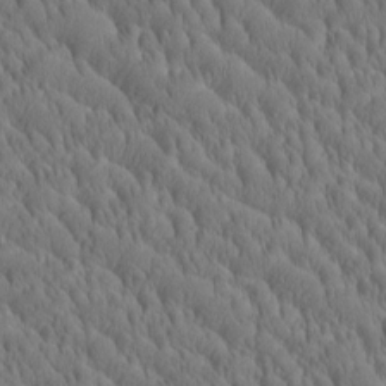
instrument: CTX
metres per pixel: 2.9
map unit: Htu
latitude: -4.2928
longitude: 173.1620
